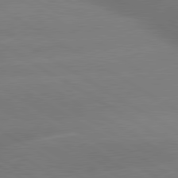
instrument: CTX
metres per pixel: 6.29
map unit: lApd
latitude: 80.2711
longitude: -149.4049
